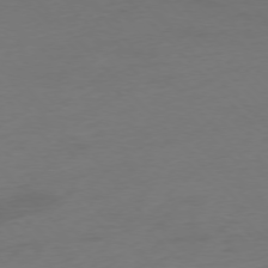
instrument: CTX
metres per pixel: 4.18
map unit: Ap
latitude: -76.8408
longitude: -71.4237
